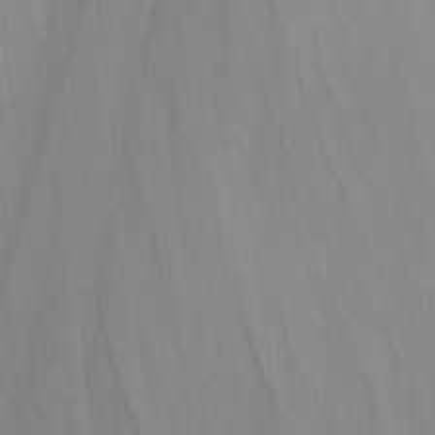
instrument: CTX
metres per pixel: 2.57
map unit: Nhu
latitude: -15.1431
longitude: -57.0269
